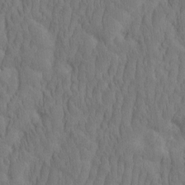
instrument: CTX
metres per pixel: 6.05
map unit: eHh
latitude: -2.0661
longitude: 15.8045
